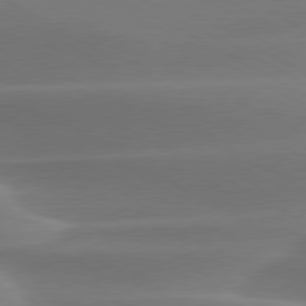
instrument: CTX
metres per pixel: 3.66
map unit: lApd
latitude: 79.3104
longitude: -115.1970
